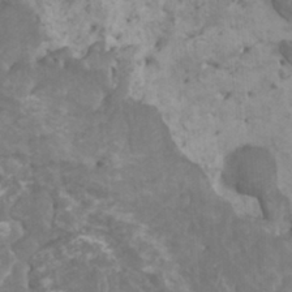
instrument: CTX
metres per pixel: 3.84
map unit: HNhu
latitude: 2.0444
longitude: -0.1011
